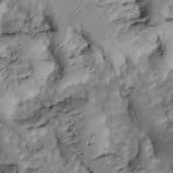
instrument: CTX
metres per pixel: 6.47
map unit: Htu
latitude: -6.2361
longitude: 154.5951
